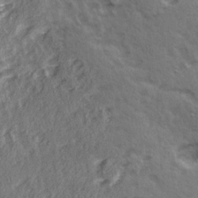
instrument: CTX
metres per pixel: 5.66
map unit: Ave
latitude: 15.3860
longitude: -104.0444
